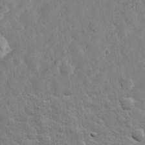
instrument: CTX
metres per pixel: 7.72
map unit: eHh
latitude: 31.9717
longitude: -78.6869
